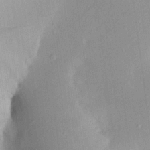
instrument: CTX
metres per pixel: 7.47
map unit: Aa
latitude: 20.5546
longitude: -147.1592
